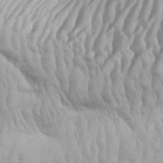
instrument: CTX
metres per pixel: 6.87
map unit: Aa
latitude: 33.4804
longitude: -140.3845
